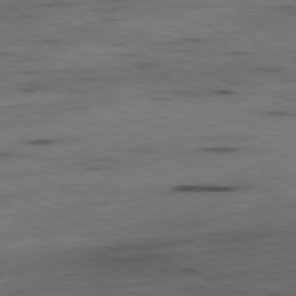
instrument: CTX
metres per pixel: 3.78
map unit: Ap
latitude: -81.3132
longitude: -71.3293
